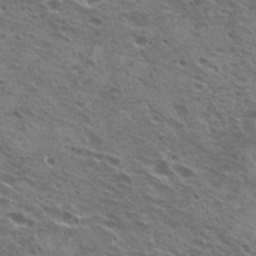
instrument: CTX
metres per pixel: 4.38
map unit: Hto
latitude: 21.4238
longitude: -31.7072
